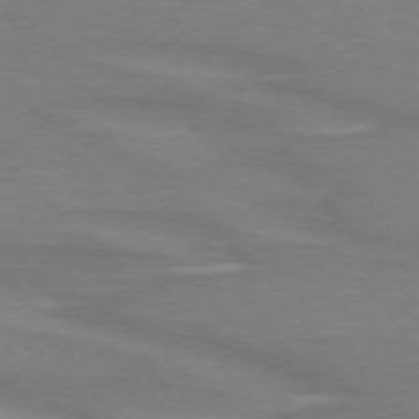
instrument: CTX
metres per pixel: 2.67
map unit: lApd
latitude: 75.0081
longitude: -80.4412
